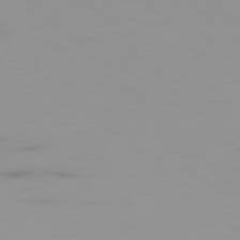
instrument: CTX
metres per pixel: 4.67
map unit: Ap
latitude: -79.0864
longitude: -69.9906
